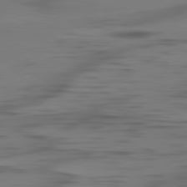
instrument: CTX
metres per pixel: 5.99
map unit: lApd
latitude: 80.9136
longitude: -82.2333
